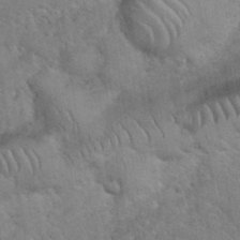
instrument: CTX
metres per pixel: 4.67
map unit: eHh
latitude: 36.3467
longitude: -64.6113
